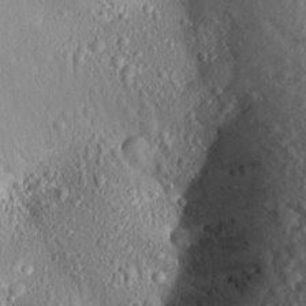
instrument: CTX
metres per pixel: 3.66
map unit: Aa
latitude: 16.6113
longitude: -145.8205
